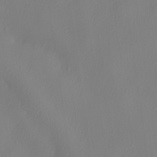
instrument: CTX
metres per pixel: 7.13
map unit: lHvf
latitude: 22.5924
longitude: 141.6155
